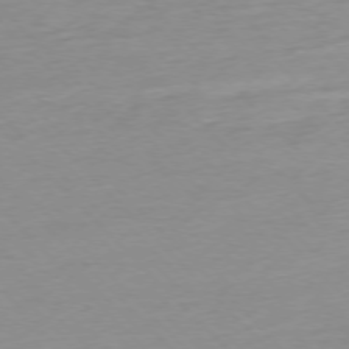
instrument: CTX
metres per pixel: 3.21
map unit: Ap
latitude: -76.8030
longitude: -63.1970
